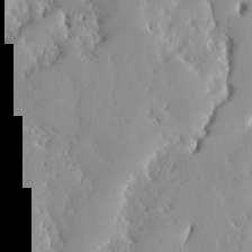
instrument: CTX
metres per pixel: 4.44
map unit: Ave
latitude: 13.0081
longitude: -135.2348
